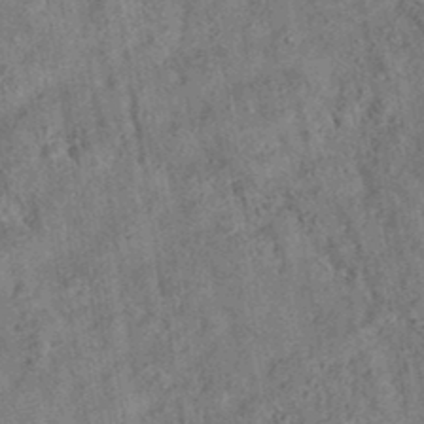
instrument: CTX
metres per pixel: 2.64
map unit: eAb
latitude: 35.5182
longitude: 115.4643
